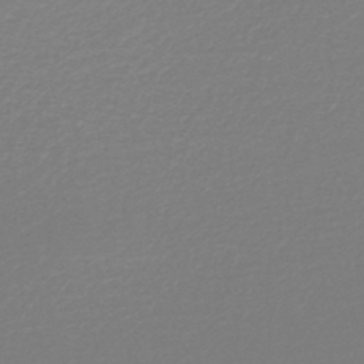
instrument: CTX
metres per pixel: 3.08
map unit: HNb
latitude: -46.0661
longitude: -43.9150
